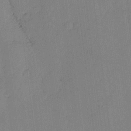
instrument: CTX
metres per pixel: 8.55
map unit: eHh
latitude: -3.7855
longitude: 17.6155
